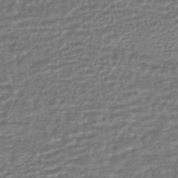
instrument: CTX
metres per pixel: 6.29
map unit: HNhu
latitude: -45.6911
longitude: 99.9178
